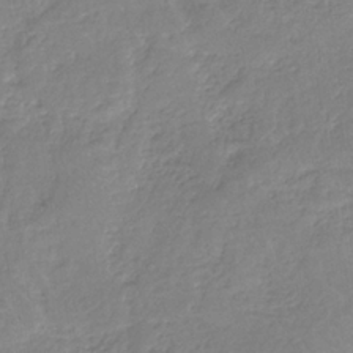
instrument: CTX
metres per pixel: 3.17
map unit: HNb
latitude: -34.8408
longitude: 55.3699
